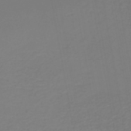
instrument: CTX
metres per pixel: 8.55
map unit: lHb
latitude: -45.9178
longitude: 62.8408
